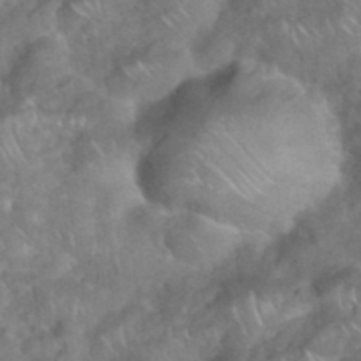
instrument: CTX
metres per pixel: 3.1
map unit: eHh
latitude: 38.6868
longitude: -58.7435
